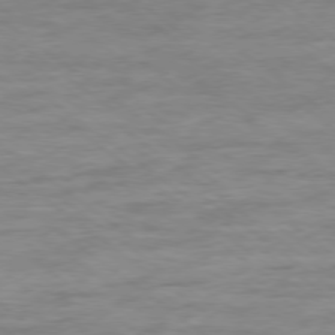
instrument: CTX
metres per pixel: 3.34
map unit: Ap
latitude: -79.0108
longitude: -102.3845
